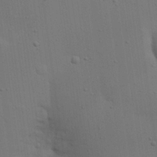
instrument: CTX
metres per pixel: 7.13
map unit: eHh
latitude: 24.9702
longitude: -71.5182
